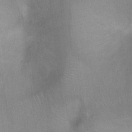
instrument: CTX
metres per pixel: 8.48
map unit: Ht
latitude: -1.6155
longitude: -33.3293
